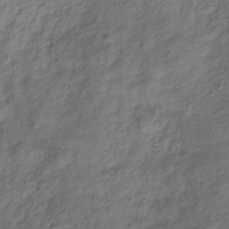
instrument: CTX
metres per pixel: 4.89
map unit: Hve
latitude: -32.5763
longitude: 89.3509
